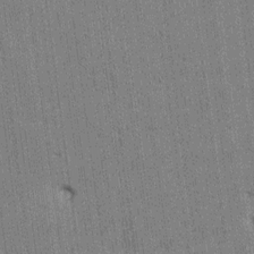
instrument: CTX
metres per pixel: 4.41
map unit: HNhu
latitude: 1.0080
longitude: -5.7261
